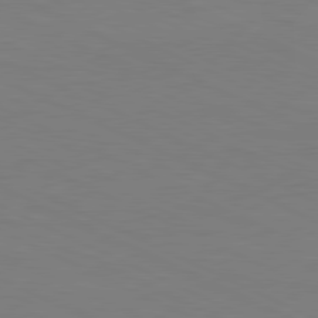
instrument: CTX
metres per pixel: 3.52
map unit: Ap
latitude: -82.1228
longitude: -71.5182
